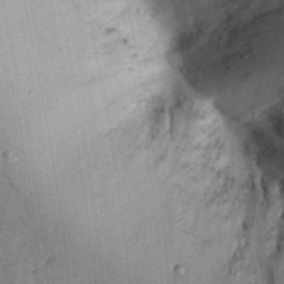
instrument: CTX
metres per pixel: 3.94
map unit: lAvf
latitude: 5.9717
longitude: 159.8989
